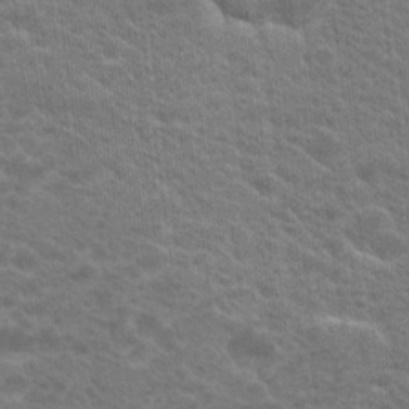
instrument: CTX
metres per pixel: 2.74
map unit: Hto
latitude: 19.6505
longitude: -37.7639
